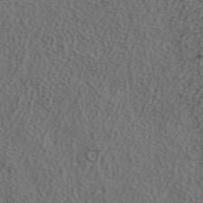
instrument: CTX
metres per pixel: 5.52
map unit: ANa
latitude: 41.8772
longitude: 26.8030
